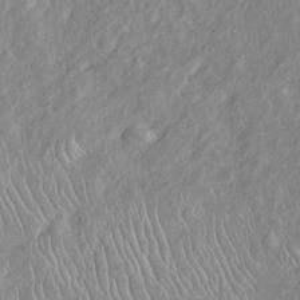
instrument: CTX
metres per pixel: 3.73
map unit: Htu
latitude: -6.2172
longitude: 152.3873
